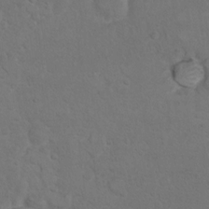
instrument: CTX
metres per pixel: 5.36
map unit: Hto
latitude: 10.4979
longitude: -35.9717
